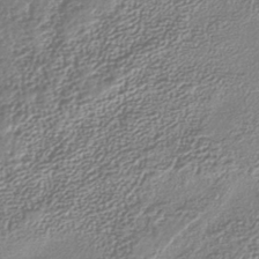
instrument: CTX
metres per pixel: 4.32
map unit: lHb
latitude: -38.3873
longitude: 68.2550
